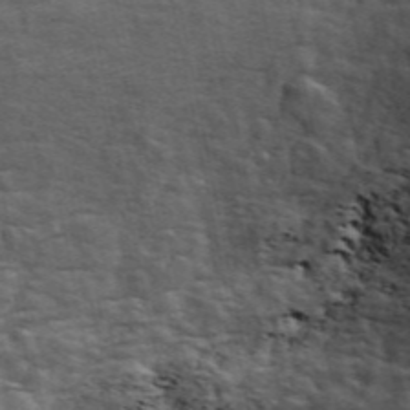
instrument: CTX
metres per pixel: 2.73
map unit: ANa
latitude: 49.4237
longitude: -82.2522
